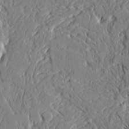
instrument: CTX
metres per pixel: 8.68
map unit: Ave
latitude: 22.0822
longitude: -128.3467
